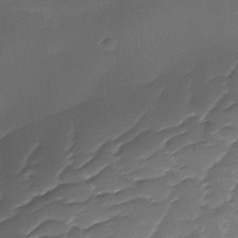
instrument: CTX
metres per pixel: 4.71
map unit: Ave
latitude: -10.2551
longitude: -122.5168
